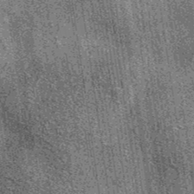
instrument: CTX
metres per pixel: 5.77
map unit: eAb
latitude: 38.5735
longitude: 107.4076
